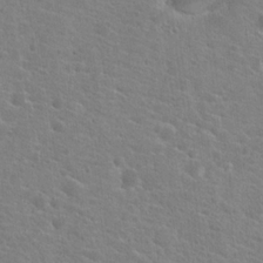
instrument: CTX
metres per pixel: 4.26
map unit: Hto
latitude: 21.0648
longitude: -39.2915
